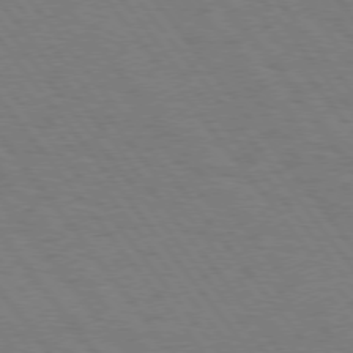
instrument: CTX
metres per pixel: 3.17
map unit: Hpe
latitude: 74.7813
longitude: -138.0255
